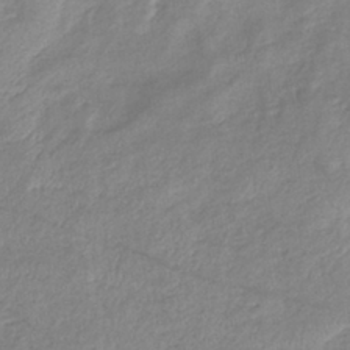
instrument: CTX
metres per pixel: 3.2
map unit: eHb
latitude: -37.4832
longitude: 75.5966
